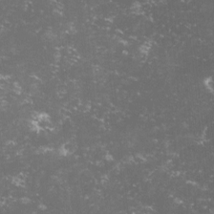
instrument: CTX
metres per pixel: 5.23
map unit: lHvf
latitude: -13.8800
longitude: -99.4426
